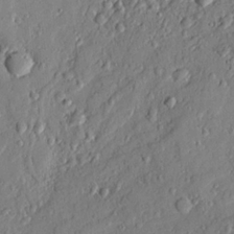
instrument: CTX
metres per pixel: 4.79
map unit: Ave
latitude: 21.6883
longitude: -129.9528
